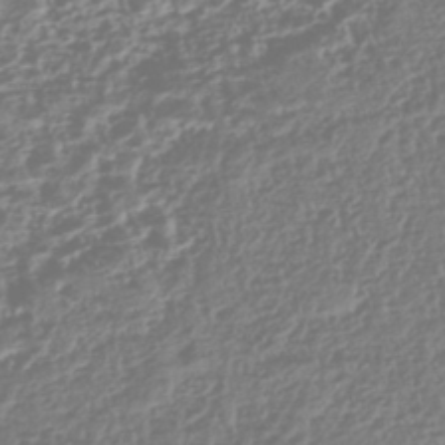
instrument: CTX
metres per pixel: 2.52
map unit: HNhu
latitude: -43.0486
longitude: 106.9353
